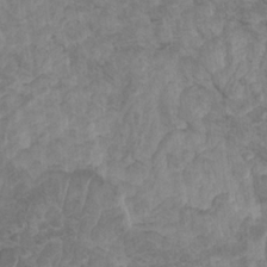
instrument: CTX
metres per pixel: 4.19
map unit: HNhu
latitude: -1.3132
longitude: 13.7856
